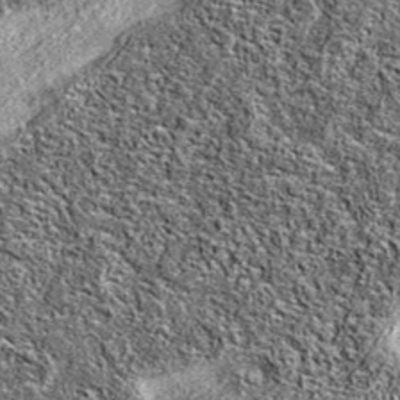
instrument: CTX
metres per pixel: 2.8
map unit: eAb
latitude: 36.9136
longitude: 106.1039
